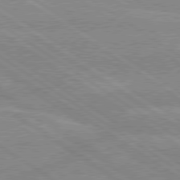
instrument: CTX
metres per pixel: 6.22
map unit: Hpe
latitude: 79.2159
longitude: -130.9514
